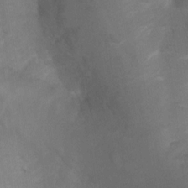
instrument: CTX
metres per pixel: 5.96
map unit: Ht
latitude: 4.5924
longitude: -29.9717
